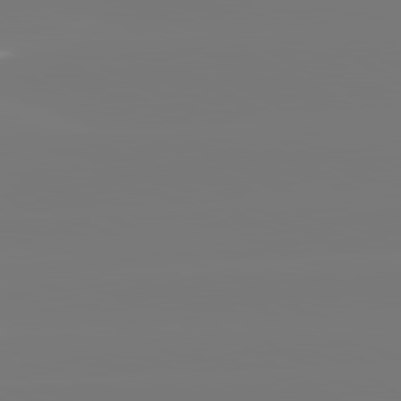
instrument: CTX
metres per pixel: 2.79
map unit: lApd
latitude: 81.8205
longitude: -135.6883
